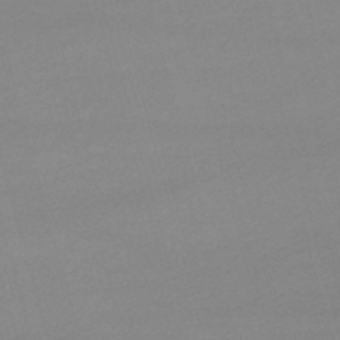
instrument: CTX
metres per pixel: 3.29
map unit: lHb
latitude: -47.5588
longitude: 63.6910
